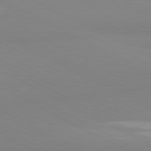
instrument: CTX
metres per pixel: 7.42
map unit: lApd
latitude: 80.9325
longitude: 179.6344
